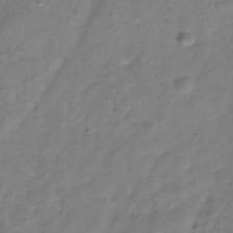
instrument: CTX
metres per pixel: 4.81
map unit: Hve
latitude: -32.7841
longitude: 91.5210
